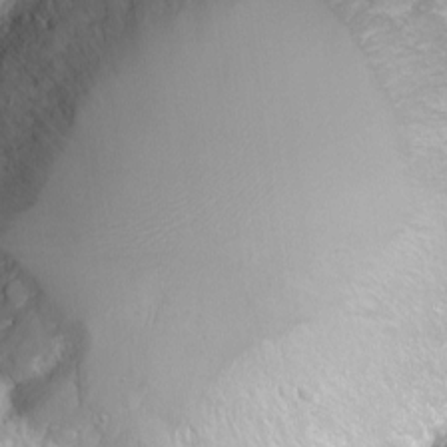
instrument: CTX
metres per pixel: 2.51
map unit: eHh
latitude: -10.9731
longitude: -65.6316
